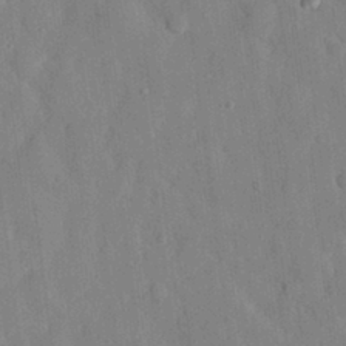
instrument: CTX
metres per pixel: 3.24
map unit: eHh
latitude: 28.5357
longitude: -76.8002
